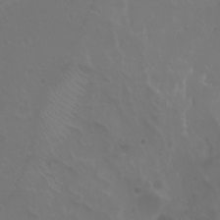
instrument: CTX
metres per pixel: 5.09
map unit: eHh
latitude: 1.1214
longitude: -54.6868
